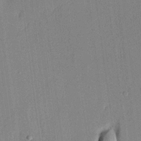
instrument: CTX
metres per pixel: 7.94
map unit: lHvf
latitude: 20.9136
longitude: 144.2551
